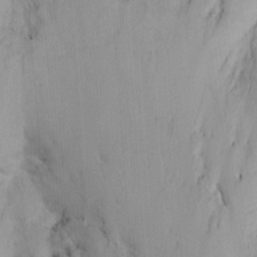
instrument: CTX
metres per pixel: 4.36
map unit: Nhu
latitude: -6.0850
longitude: -68.0255
